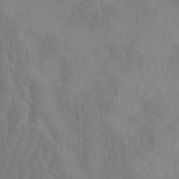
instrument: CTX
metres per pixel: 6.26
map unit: eHh
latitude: -1.2187
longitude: 15.0865
